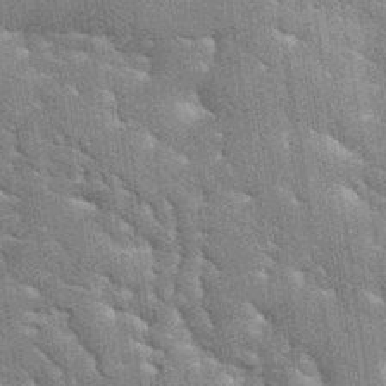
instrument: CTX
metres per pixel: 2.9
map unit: eHh
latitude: 35.1025
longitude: -65.4048
